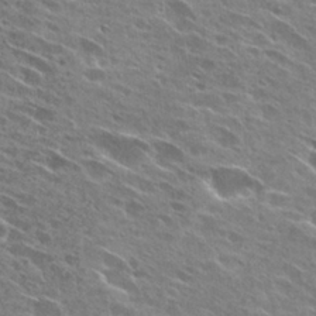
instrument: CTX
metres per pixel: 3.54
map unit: Hto
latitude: 28.1011
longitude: -44.5546
